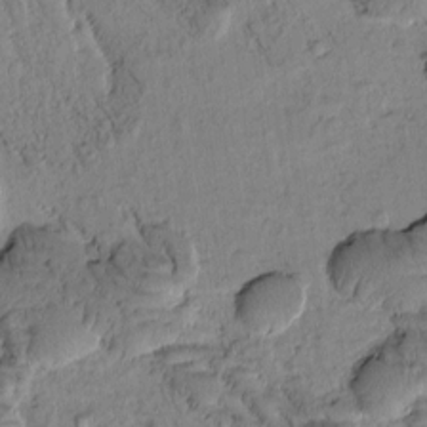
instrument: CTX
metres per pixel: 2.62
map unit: Htu
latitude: -1.5211
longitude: 172.1228
